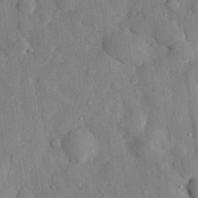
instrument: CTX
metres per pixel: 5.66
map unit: eHh
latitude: 27.6505
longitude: -77.8961
